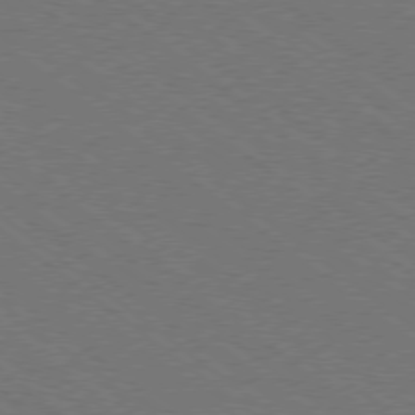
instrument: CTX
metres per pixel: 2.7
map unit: Ap
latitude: -79.2187
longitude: -64.8947
